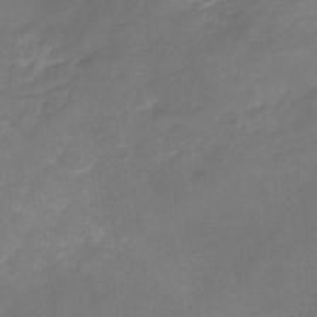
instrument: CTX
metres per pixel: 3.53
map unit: Nhu
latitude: -22.8975
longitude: -56.8191
